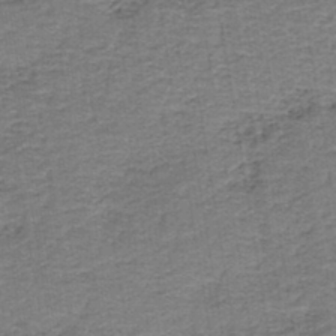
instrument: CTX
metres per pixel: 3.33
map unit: HNb
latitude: -39.3132
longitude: 50.3873
